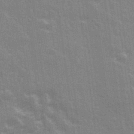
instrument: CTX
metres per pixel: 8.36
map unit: Ave
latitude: 21.7450
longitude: -133.4426
